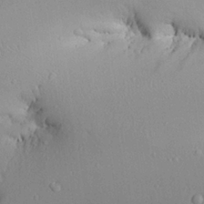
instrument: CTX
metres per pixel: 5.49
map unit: Aa
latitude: 24.4412
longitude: -132.3656
